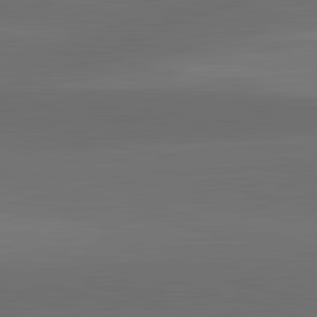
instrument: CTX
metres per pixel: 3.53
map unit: lApd
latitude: 83.6127
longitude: -132.7624
